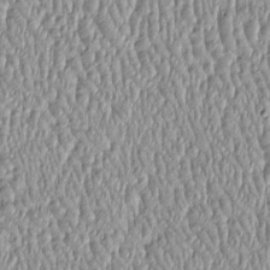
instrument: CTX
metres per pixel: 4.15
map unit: Htu
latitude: -4.3306
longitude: 158.5763
